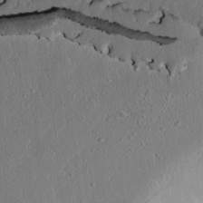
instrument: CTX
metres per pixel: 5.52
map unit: lAvf
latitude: 7.4804
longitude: 168.1605
